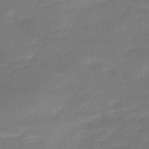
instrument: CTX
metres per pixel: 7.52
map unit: HNb
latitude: -50.7274
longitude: -39.2348
